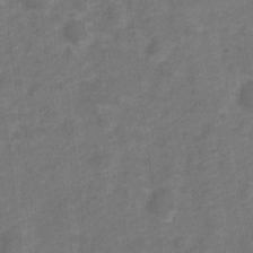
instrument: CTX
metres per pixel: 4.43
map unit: Nve
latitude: -20.5195
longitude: 108.4251
